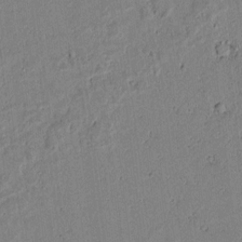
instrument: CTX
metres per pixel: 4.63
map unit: lAvf
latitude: 6.2900
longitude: 168.3873
